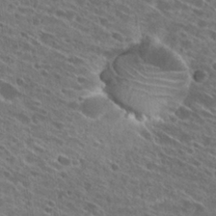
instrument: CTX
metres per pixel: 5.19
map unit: Hto
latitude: 27.7828
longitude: -45.0080
